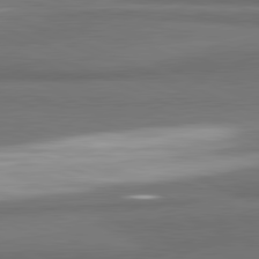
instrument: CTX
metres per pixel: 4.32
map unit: lApd
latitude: 81.7827
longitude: 174.4062
